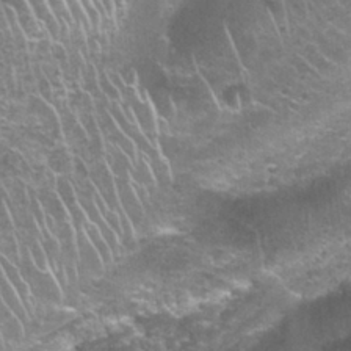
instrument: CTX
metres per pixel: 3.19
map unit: Nhu
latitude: 27.5938
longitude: -61.4237
